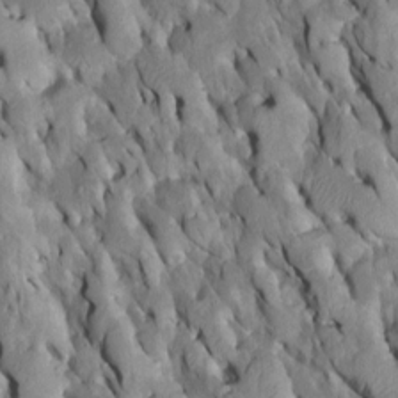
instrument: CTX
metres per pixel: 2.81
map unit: Htu
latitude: -6.7274
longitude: 145.2943
